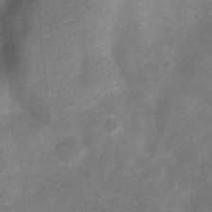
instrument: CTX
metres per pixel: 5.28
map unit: Nhu
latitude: 6.9325
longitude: -23.1781
